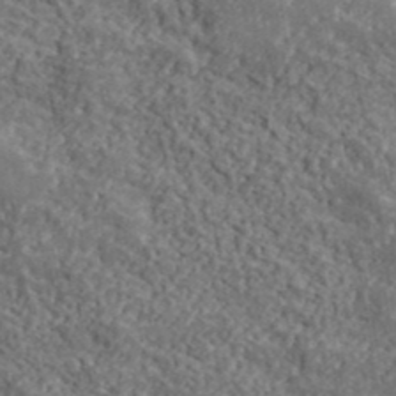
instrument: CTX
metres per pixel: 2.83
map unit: lHvf
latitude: 40.6301
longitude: -87.3859
